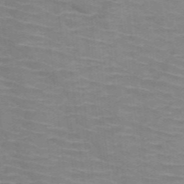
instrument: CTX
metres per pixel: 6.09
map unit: HNb
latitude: -47.3509
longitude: -45.9528
